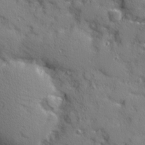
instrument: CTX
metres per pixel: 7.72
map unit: Ave
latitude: 11.8206
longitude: -101.8961
